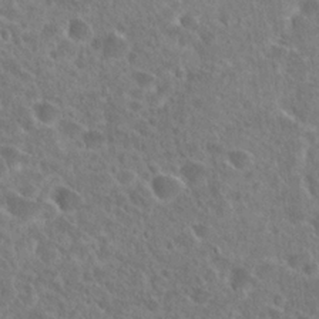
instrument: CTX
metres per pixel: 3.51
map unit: Hto
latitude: 24.6301
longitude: -46.1578
